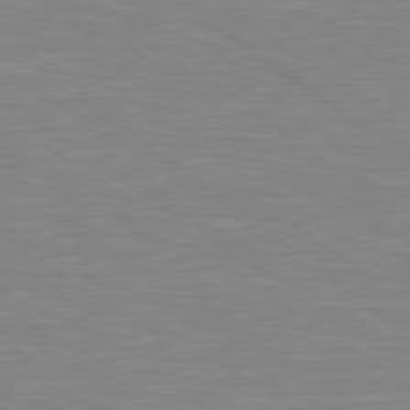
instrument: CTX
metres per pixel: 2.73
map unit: Hpe
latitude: 79.1970
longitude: -122.2145
